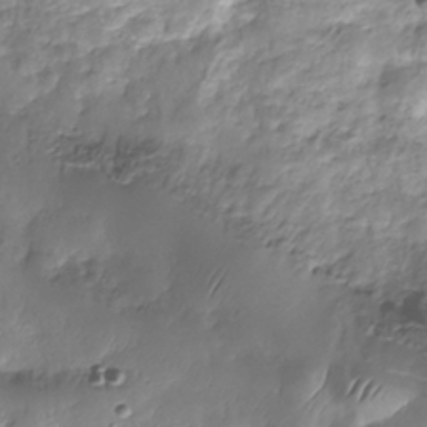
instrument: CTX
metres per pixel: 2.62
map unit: Nhe
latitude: -36.0472
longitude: -178.4790
